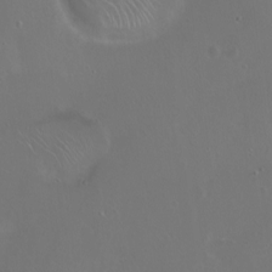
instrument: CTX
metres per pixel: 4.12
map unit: eHh
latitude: 1.1403
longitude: -54.4601
